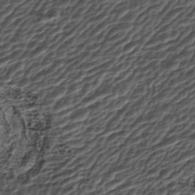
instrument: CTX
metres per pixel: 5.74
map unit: ANa
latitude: -44.9164
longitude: 106.1039
